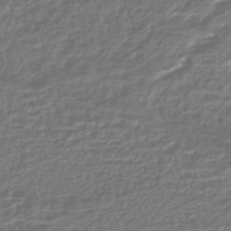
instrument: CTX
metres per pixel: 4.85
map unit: HNhu
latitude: -45.3510
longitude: 96.6708
